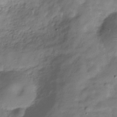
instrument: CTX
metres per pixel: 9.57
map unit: Hve
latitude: -30.5007
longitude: 91.2376
